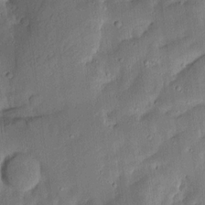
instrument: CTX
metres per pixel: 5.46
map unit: Aa
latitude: 13.4804
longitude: -139.6883
